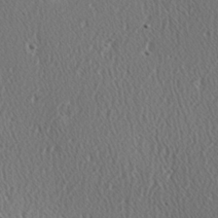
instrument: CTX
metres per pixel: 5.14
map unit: Hve
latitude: 2.4034
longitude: -124.5734
